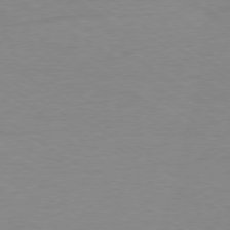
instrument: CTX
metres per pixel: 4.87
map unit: Ap
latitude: -79.2187
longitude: -94.1578
